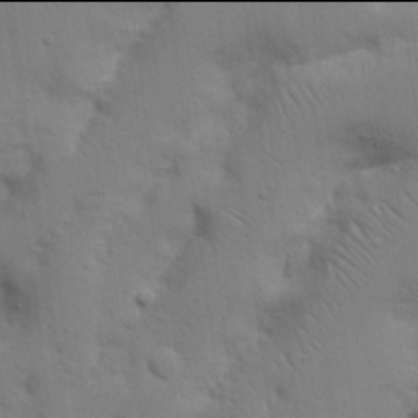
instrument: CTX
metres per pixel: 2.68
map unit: Nhu
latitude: 17.9906
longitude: -75.1970
